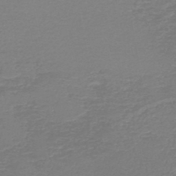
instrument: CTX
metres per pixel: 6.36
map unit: HNb
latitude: -46.7463
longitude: 52.7274
